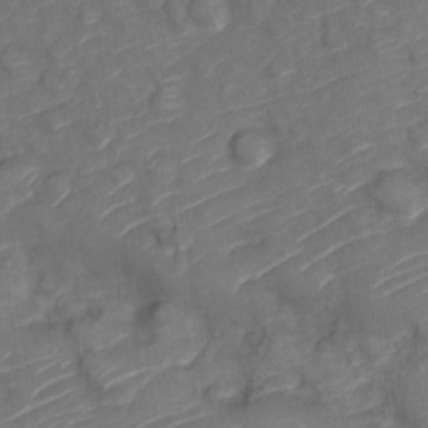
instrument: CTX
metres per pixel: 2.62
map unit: Nve
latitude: -19.6533
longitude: 107.6533
